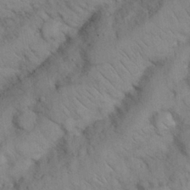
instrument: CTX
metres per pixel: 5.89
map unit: Nhu
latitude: 26.5546
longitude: -69.4804
